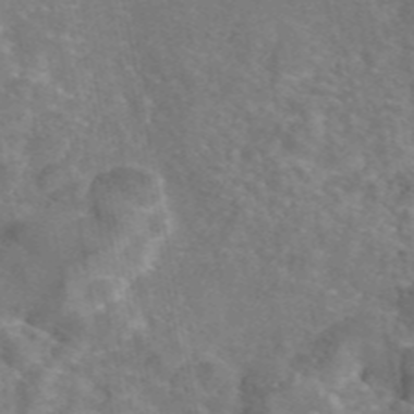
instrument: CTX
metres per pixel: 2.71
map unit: eAb
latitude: 45.6883
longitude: 107.6533
